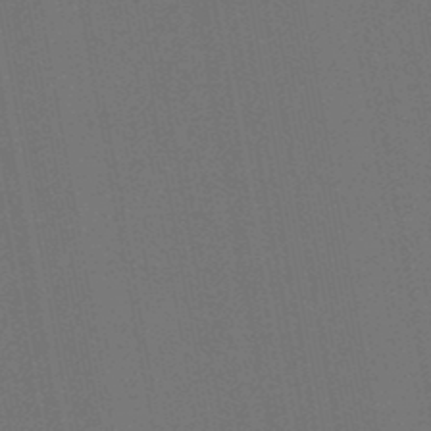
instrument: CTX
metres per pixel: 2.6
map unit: lHb
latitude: -47.5399
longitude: 73.5021
